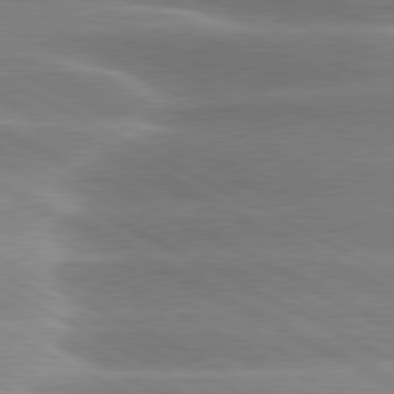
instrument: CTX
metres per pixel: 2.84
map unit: lApd
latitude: 80.1767
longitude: -135.8016
